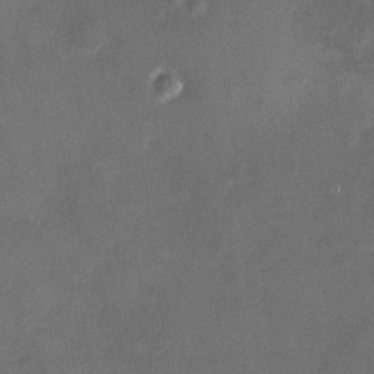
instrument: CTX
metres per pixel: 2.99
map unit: HNhu
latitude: 7.3482
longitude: 9.2565
